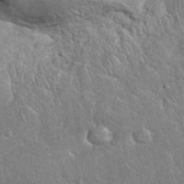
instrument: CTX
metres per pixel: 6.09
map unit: eHh
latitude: 37.1970
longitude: -61.8772
